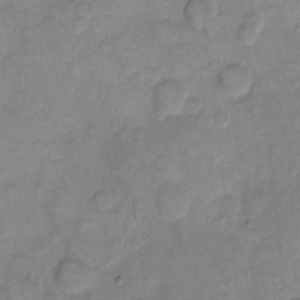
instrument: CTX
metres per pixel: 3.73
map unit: eHh
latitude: 11.1025
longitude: -64.2900
